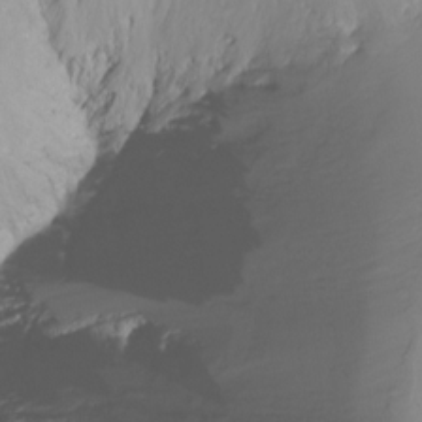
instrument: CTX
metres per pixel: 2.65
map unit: Ht
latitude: -16.0094
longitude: -49.8583
